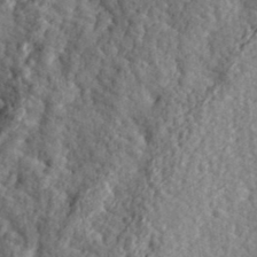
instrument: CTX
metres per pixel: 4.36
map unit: eHh
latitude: 35.1025
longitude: -80.4790
